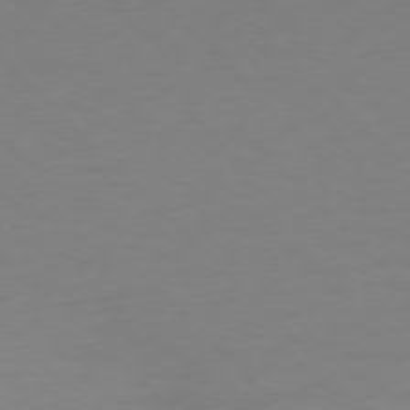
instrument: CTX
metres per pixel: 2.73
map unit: Ap
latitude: -77.1431
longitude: -71.1025
